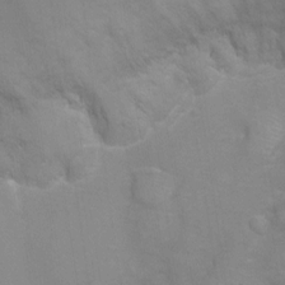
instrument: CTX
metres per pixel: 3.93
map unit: Ht
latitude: -6.2739
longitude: -21.6694
